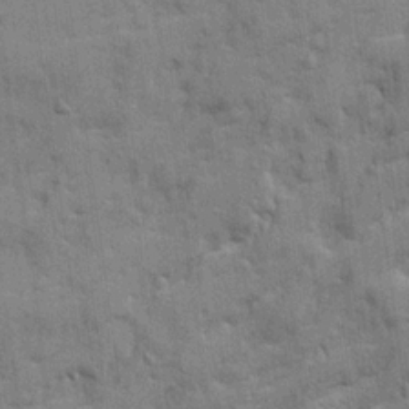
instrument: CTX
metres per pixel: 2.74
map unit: Ave
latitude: 20.1200
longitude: -129.4237
